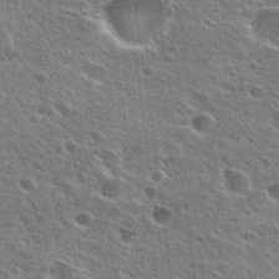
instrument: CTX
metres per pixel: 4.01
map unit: Hto
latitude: 25.7449
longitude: -45.8394
